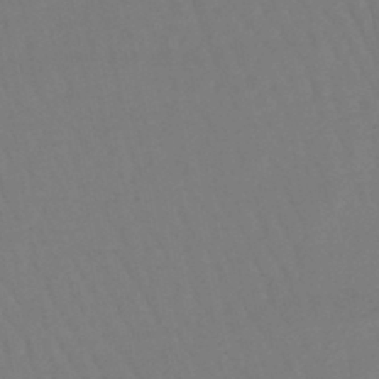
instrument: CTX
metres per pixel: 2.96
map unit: lHb
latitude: -45.4265
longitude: 77.3888
